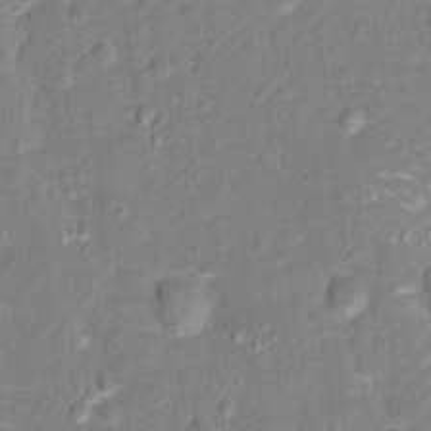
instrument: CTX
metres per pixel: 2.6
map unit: Hto
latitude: 16.4223
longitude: -42.3278
